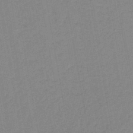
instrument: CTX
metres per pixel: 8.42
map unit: lHb
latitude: -44.4062
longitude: 63.0864
